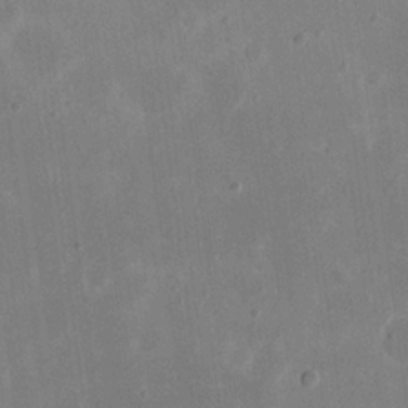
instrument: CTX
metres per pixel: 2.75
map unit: eHh
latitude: 19.2726
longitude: -70.7246
